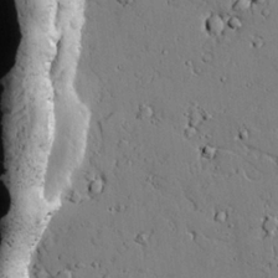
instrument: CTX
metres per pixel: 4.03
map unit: lAvf
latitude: 24.5356
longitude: -110.0822
